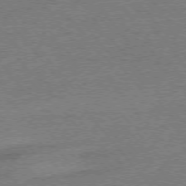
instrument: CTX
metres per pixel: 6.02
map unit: Ap
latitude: -76.6330
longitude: -96.4034
